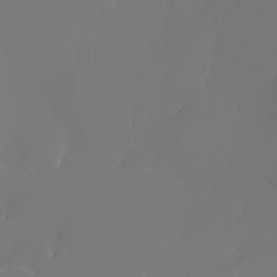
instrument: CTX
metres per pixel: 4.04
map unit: Nhu
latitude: -7.1053
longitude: -82.7246
